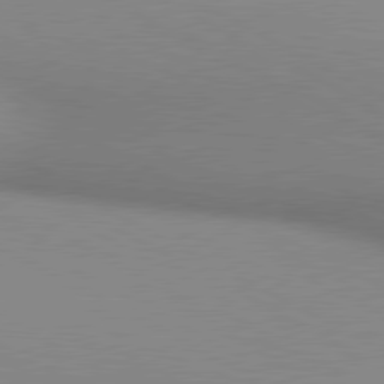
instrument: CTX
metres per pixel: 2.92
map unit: lApd
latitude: 80.4601
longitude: 134.6330
